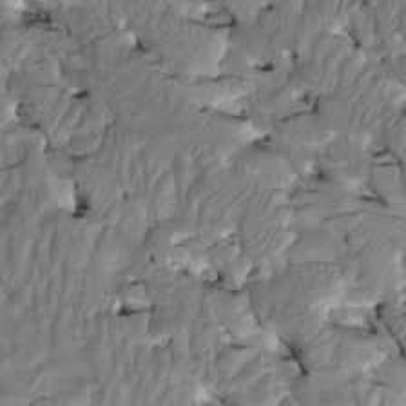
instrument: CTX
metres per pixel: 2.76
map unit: Htu
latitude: -2.8974
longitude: 149.7856
